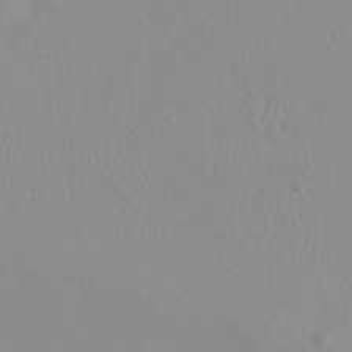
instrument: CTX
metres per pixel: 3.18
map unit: eHh
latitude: -9.9178
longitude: -68.3278
